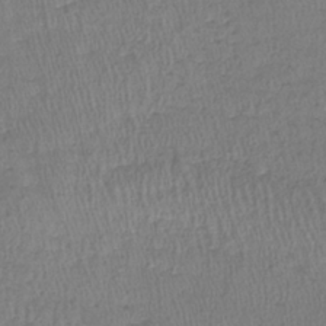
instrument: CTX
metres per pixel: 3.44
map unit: lHb
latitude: -38.7085
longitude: 73.1242
